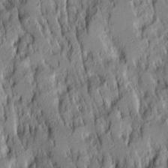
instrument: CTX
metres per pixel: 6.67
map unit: Ave
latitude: 14.2334
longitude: -132.5735
